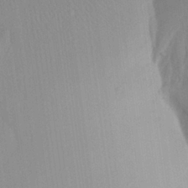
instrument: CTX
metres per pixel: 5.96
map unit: Aa
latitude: 24.7057
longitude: -136.1578
